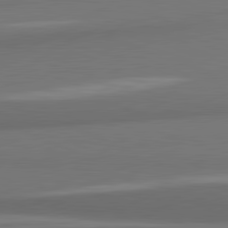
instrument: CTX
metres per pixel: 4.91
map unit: lApd
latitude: 82.0444
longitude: 169.6155
